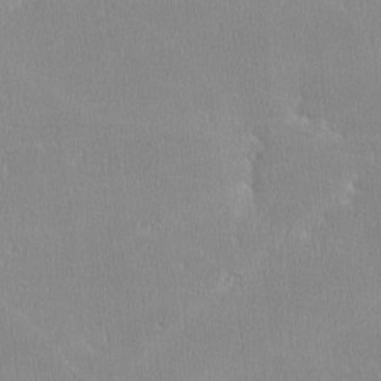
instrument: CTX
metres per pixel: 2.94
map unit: lHvf
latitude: -12.1795
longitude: -101.0836
